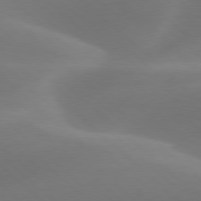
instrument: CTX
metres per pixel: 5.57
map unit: lApd
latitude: 78.1578
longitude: -50.5167
